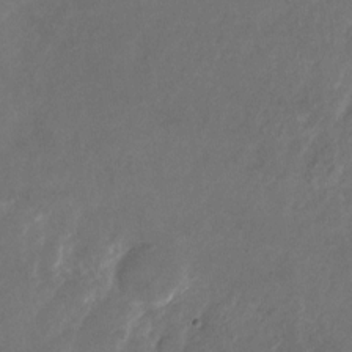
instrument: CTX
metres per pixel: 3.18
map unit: Nhu
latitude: -27.7099
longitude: -72.5357
